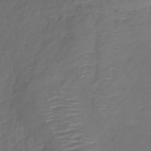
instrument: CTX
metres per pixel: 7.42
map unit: lHb
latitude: -39.5021
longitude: 73.8044
